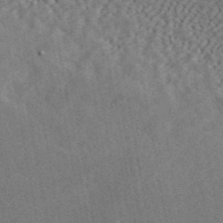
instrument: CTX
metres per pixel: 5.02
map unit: ANa
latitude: 43.5938
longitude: 48.8030
